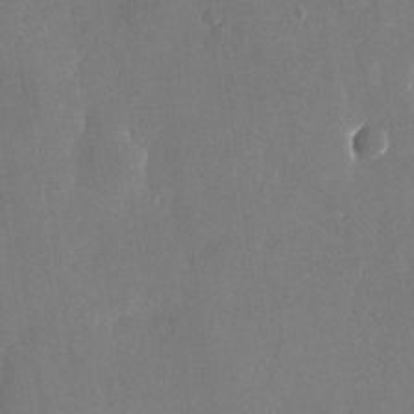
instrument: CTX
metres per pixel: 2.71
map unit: Nhu
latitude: -25.7477
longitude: -70.5546
